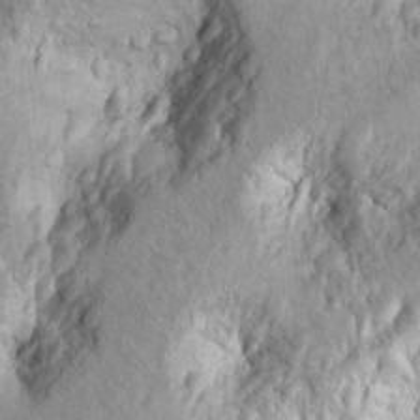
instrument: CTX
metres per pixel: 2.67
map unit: Ht
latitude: 9.4238
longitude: -31.7639
